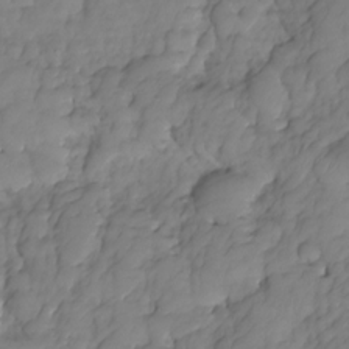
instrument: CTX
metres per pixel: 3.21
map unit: HNhu
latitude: -24.4062
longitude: 49.3699
